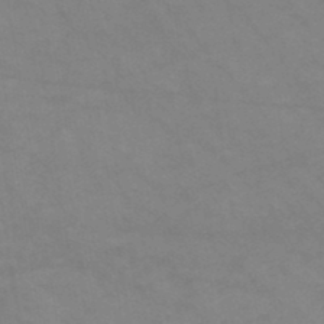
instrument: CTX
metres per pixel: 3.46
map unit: HNb
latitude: -46.3873
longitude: -36.9892
